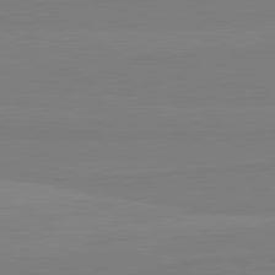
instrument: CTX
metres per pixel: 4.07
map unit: lApd
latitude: 81.8772
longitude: 166.4440
